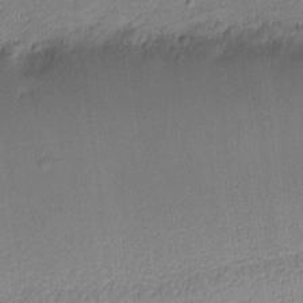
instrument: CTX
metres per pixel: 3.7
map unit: eHh
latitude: -3.3131
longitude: -82.1011
